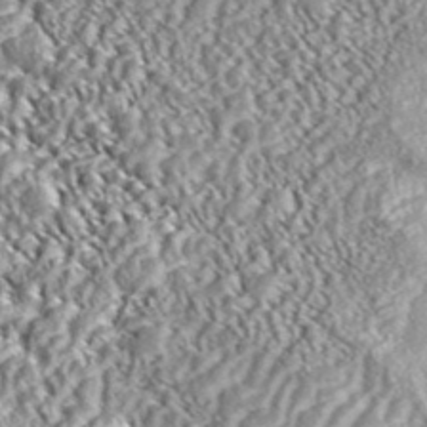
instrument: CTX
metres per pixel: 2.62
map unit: ANa
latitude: 43.7072
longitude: 36.8974
